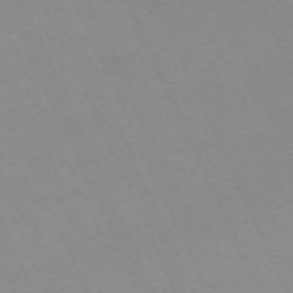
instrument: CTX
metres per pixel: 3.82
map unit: Hpe
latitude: -70.3117
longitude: 15.8423
